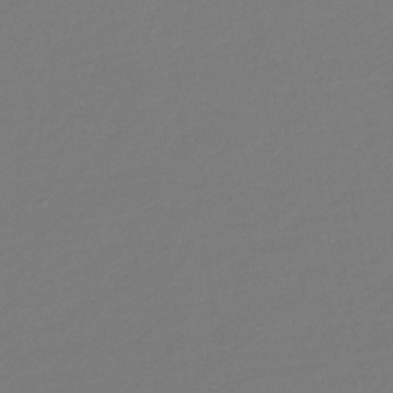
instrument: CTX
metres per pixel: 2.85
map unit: lHb
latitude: -43.1431
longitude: 78.1416
